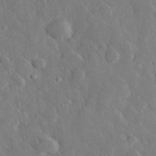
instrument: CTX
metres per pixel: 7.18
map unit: lHvf
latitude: 32.9325
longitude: -86.1200
